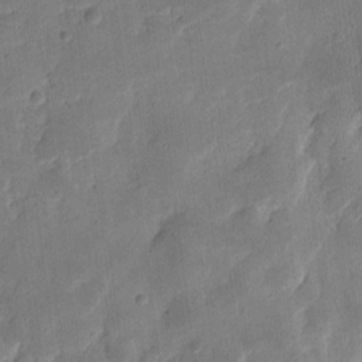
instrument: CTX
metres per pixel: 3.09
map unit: eHh
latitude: 8.4034
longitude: -73.0459
